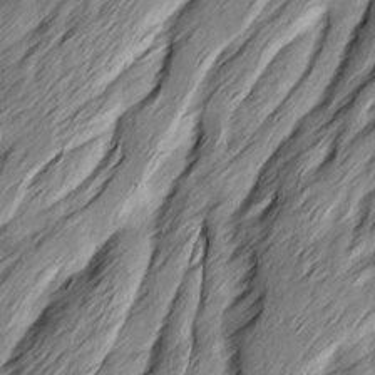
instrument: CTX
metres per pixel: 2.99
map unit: Ave
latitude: 15.2537
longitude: -136.9136
